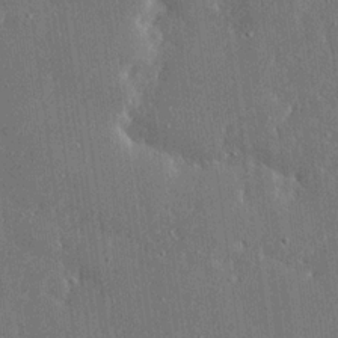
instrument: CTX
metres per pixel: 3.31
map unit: Ave
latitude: 17.8583
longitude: -140.2900
